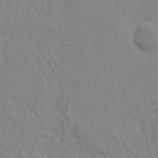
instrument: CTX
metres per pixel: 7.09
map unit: Nhu
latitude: 18.2900
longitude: -73.1593
